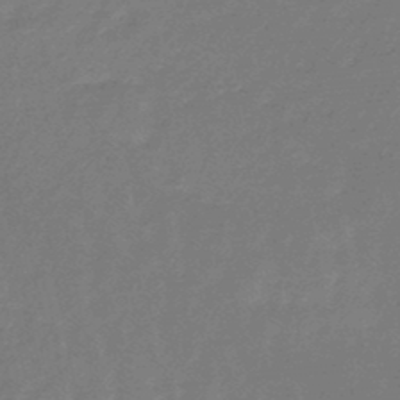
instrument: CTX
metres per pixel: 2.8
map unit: eHb
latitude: -46.4251
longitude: 82.3873
